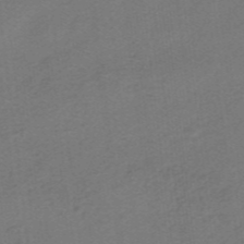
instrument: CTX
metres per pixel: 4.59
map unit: HNhu
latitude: -40.9542
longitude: 103.8233
